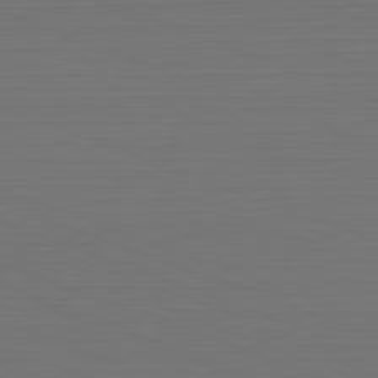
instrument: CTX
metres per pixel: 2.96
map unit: Hpe
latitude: -82.2739
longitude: 7.2754
